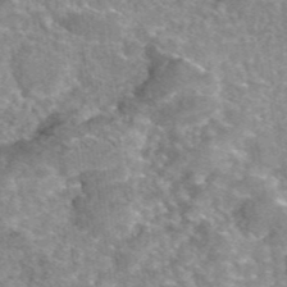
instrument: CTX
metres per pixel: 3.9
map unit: eAb
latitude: 45.4237
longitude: 105.0675
